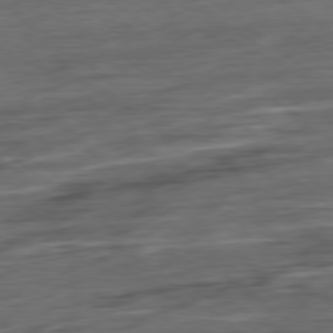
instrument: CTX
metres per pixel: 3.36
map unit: Hpe
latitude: -79.3509
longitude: -19.8205
